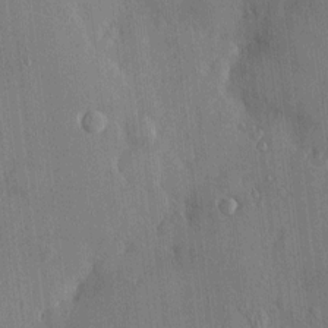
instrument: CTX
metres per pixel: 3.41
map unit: HNhu
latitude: -1.3510
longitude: -7.4426
